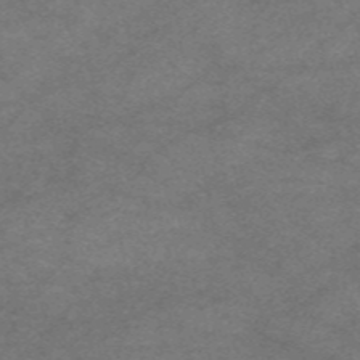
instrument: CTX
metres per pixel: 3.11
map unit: eAb
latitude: 47.8773
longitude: 125.2187
